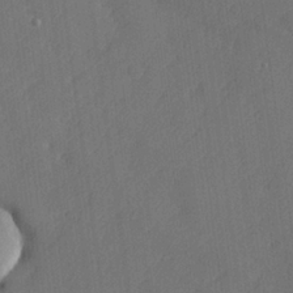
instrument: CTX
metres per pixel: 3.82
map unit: lHvf
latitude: 24.9702
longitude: 141.7477
